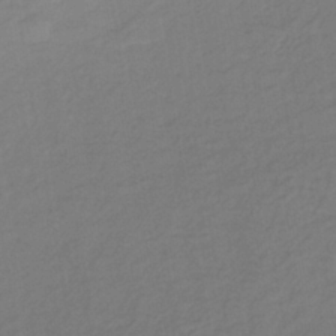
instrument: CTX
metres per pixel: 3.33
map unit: HNb
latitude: -34.4818
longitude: 52.3873
